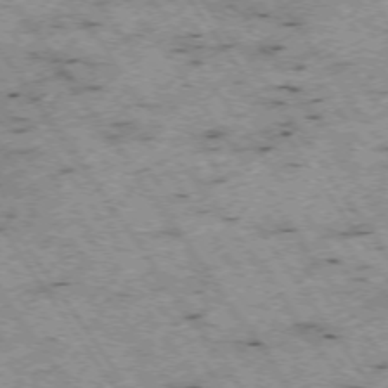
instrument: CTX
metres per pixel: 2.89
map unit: Hpe
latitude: -73.8989
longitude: 3.9556
